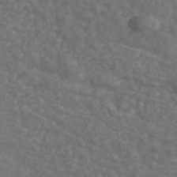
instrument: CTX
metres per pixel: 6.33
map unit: ANa
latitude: 43.9339
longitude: 30.0283
